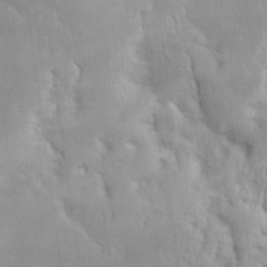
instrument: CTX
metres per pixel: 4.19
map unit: Nve
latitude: -25.4832
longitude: -108.6301
